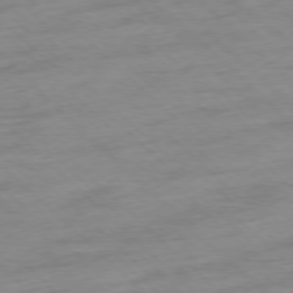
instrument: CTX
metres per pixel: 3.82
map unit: Ap
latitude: -77.7856
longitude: -98.2900
